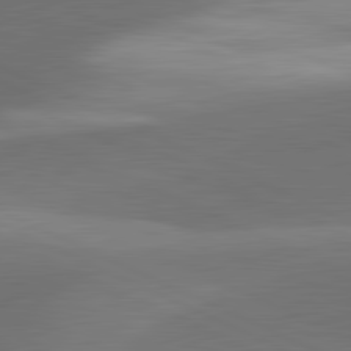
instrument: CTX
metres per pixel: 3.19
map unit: lApd
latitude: 81.7072
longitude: 132.0094
